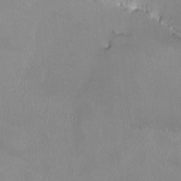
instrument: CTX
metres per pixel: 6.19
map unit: HNhu
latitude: 0.5357
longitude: -3.2726
